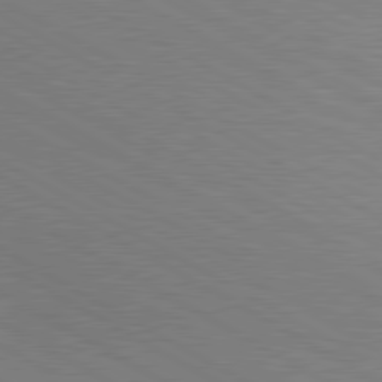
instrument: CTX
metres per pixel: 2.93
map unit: lApd
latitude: 80.3656
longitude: 125.1620
